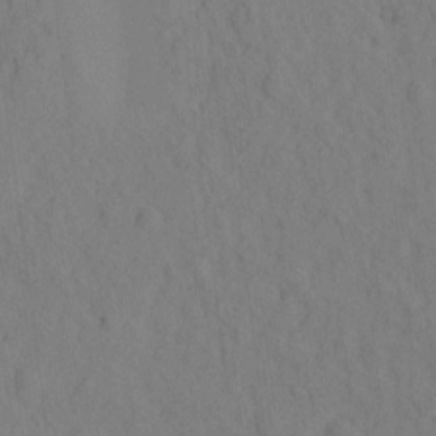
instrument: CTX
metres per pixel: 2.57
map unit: eHh
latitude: -2.1038
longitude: 18.6141
